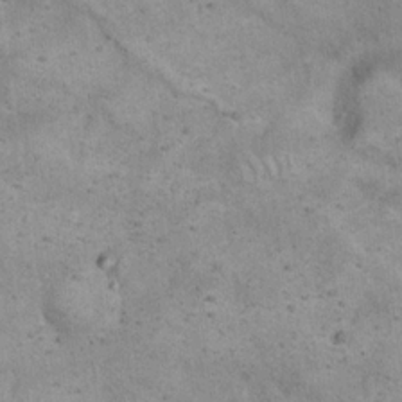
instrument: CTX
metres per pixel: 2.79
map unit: eHh
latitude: 20.4790
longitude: -61.8394
